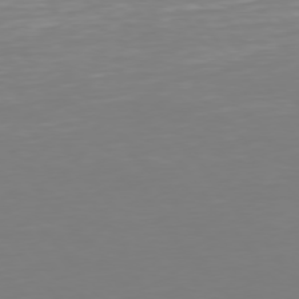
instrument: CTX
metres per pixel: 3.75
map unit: Hpe
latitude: 75.3671
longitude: -123.7827
